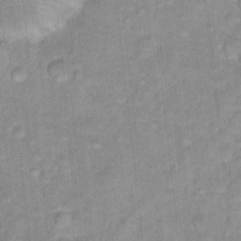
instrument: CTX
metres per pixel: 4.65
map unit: Hto
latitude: 16.5735
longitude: -35.2537
